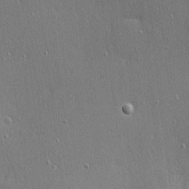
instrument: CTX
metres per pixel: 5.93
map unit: Nhu
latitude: 0.5357
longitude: -77.5560
